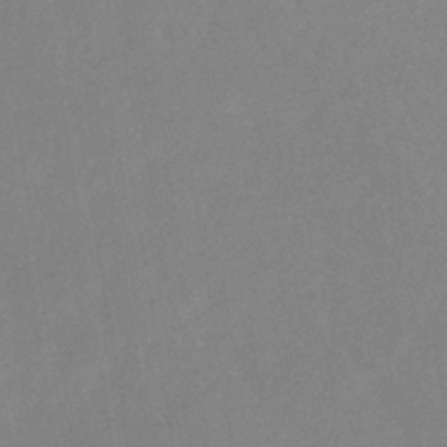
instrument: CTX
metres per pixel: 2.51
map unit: eHb
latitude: -36.0283
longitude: 73.6155
